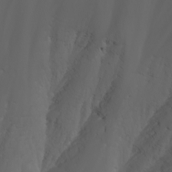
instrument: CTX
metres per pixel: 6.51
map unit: Nhu
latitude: -5.8044
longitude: -88.6491
